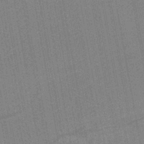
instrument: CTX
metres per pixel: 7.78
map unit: HNb
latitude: -37.1053
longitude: 57.0486
